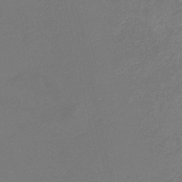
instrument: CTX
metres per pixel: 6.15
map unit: eHb
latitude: -29.6722
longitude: 66.5196
